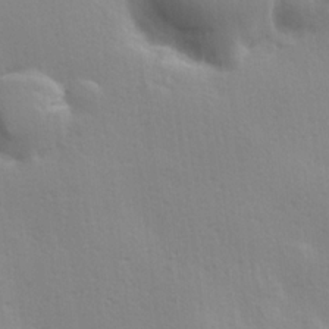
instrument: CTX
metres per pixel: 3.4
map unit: Hve
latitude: 18.6301
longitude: 149.5399
